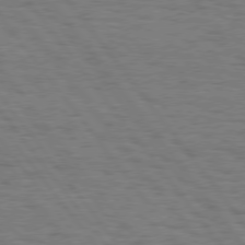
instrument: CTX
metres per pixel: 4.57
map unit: Hpe
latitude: 75.8205
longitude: -136.5924
